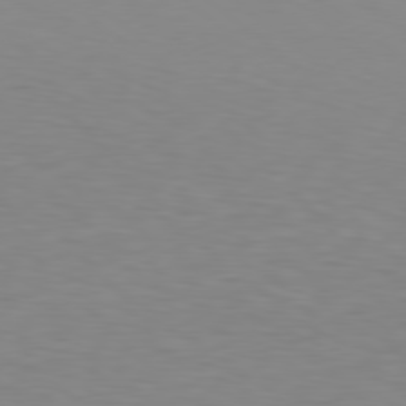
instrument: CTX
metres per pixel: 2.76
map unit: Hpe
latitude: 78.4601
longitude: -166.4979
